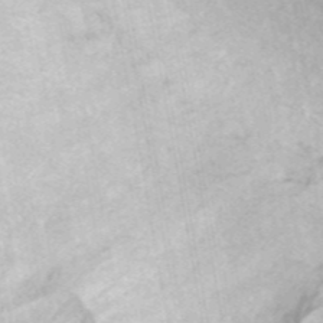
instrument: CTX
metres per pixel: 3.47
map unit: ANa
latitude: 45.9339
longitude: 22.9353
